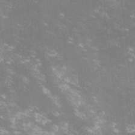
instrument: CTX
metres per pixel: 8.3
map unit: lHvf
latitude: -14.7464
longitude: -100.9703
